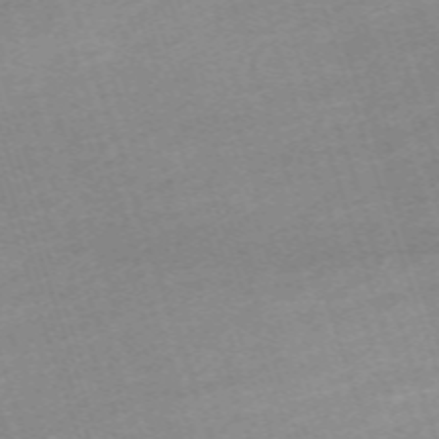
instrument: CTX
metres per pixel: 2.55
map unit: eHh
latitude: -64.2362
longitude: 49.9367
